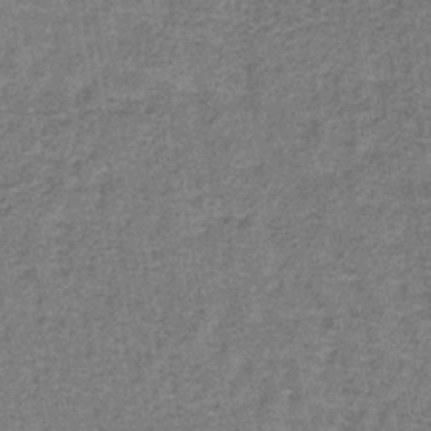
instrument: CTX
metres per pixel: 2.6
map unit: lHb
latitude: -40.2172
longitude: 58.7085
